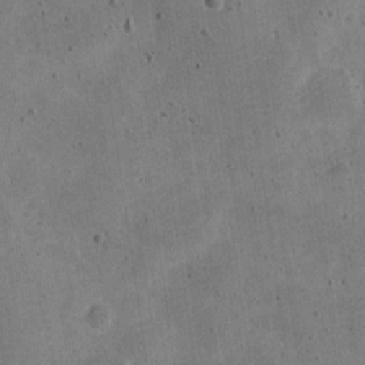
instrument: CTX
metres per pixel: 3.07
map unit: Nve
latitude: -24.9164
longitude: 105.5588
